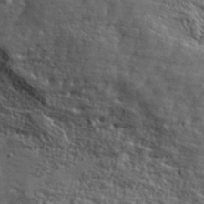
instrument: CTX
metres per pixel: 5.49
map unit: ANa
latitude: 40.7057
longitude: -86.9136
